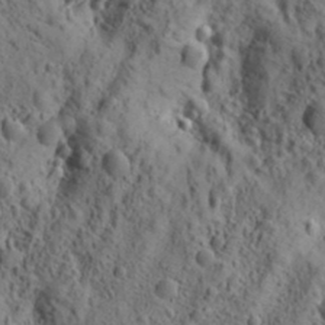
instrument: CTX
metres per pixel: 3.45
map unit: lAa
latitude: 19.8205
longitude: -140.2711
